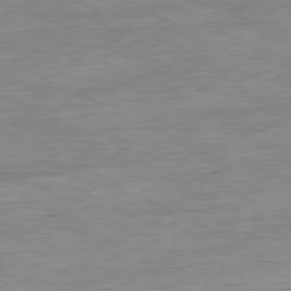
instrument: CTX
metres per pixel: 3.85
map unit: Ap
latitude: -81.1053
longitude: -95.3104
